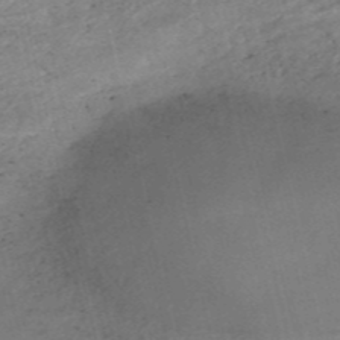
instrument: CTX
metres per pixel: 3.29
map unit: eHh
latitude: -54.6519
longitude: -91.1403
